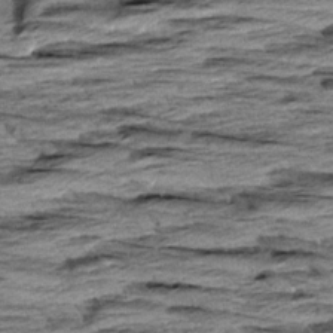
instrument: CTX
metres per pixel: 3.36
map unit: Aa
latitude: 8.5924
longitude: -137.8773
